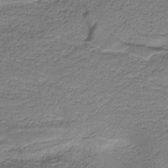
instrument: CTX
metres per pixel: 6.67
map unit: HNb
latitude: -37.8422
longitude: 53.9178
